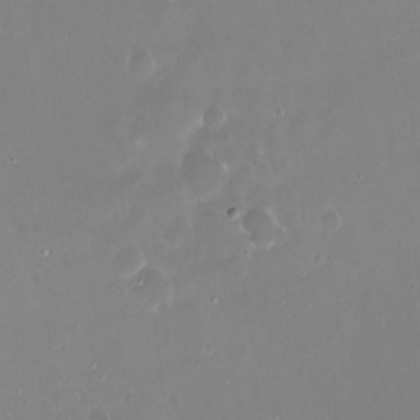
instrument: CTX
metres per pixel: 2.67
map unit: Nve
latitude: -18.4440
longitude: -60.1955
